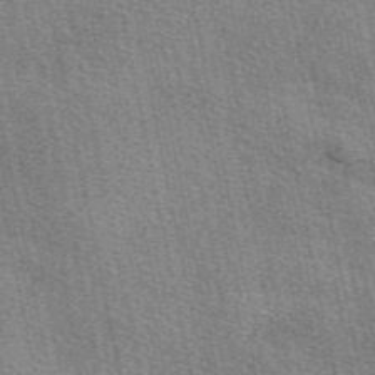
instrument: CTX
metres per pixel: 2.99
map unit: eAb
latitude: 50.4412
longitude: 107.3510
